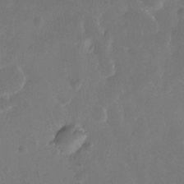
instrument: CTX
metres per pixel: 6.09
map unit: Hto
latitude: -13.2187
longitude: -41.0458
